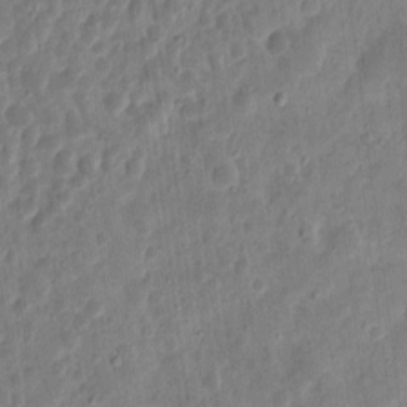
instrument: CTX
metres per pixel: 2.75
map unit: eHh
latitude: 10.1200
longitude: -73.3293
